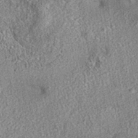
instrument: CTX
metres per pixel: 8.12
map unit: eAb
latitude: 35.8961
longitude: 113.6155
